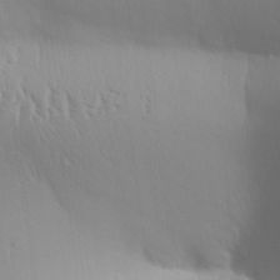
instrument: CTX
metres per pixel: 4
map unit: Aa
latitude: 31.2915
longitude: -140.1766
